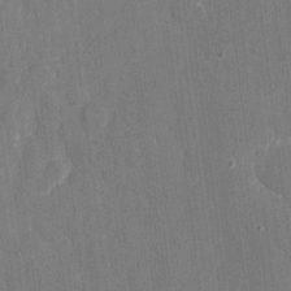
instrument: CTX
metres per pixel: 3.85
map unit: eHh
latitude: 7.1214
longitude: -67.8772
